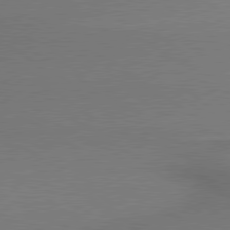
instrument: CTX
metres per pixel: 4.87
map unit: lApd
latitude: 79.5560
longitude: 179.6344
